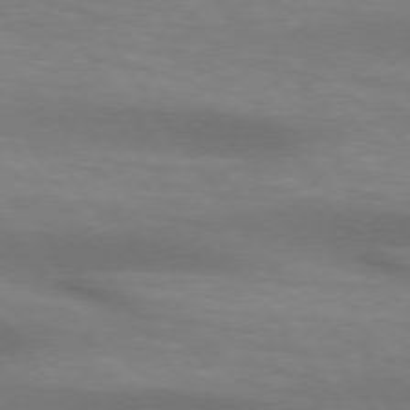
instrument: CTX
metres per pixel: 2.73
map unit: lApd
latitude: 74.0255
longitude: -51.2726
